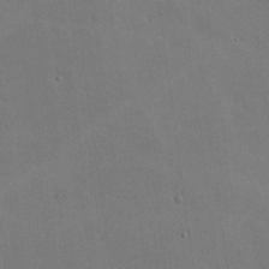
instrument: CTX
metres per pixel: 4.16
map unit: lHvf
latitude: -9.8233
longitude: -102.3845
